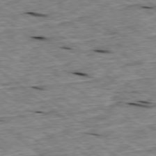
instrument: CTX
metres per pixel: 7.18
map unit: Ap
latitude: -78.9163
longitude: -88.6491
